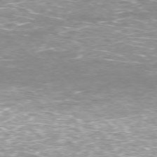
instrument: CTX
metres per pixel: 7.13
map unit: Hpe
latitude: -77.8989
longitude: 15.6533
